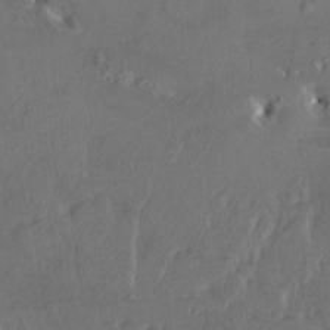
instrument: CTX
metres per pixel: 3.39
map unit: HNhu
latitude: 4.8380
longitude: 13.3132
